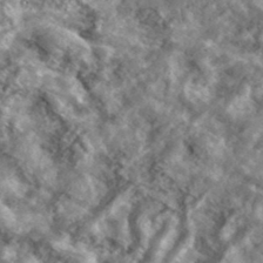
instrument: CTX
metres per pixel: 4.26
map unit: lHvf
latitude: 37.0081
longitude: -87.7260
